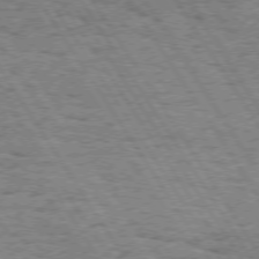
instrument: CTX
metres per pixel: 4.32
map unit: Hpe
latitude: 73.6694
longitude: -133.7639
